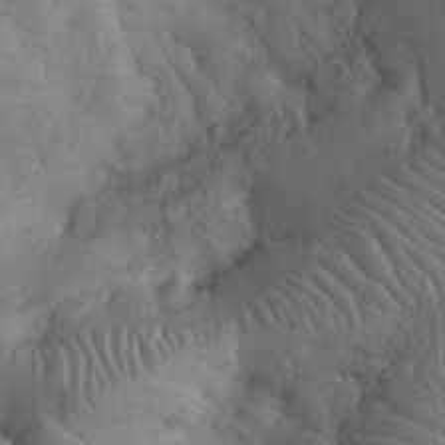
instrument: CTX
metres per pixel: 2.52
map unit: eHh
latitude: 32.7435
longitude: -67.3670
